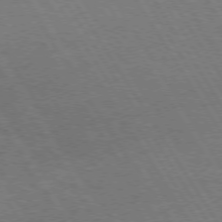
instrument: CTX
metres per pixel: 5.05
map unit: Hpe
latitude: 73.3482
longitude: -143.4616
